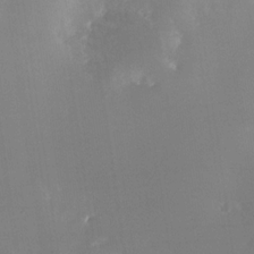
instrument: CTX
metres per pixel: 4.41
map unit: Nhe
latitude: -32.2173
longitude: -116.5546
